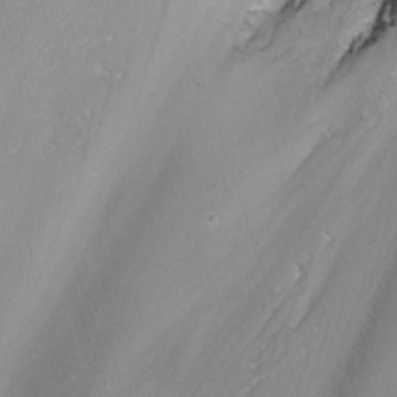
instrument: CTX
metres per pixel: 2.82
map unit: Nhu
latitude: -7.1998
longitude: -78.1578
